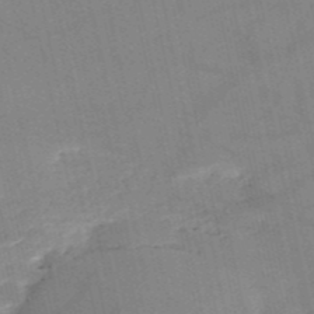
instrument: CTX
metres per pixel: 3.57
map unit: HNb
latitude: -53.0675
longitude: -47.0837
